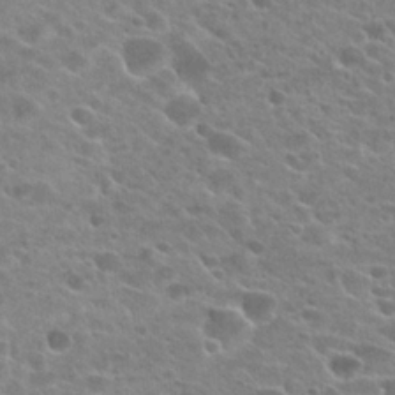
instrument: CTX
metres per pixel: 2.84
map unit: Hto
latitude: 24.3656
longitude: -42.8569
